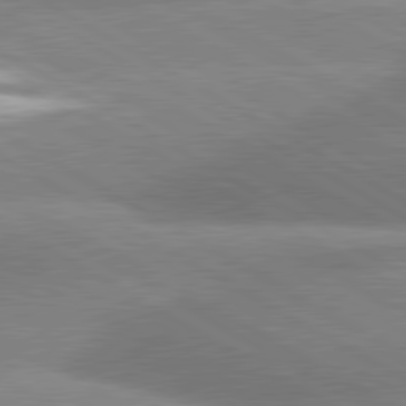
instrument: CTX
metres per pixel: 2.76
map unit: lApd
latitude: 80.6113
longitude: -162.8191
